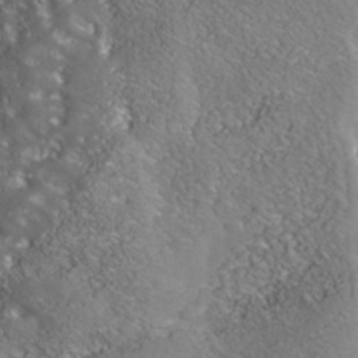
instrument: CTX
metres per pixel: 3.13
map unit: Nhe
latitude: -40.9353
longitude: -99.0647
